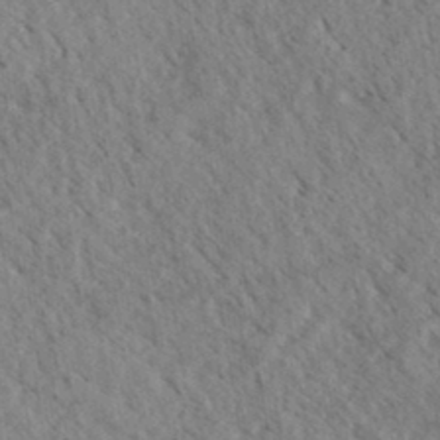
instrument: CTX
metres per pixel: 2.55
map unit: eHh
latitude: 34.9135
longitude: -140.1577
